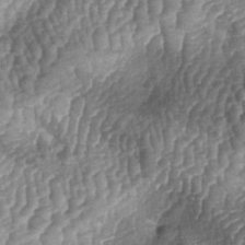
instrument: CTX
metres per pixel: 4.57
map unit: lAa
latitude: -5.1809
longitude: -127.6694
